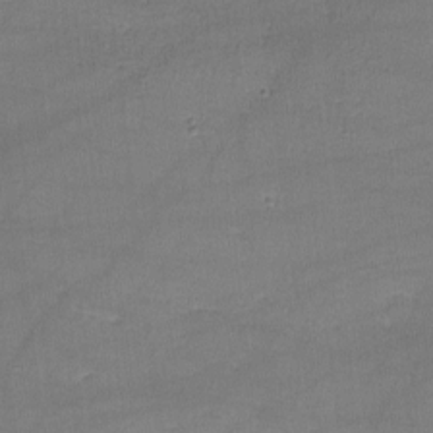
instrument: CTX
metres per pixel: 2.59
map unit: lHvf
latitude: -10.7652
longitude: -101.1214
